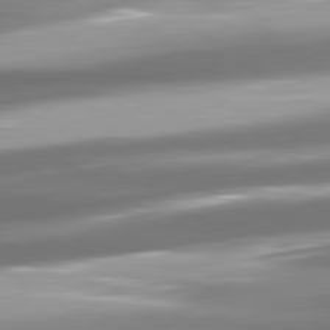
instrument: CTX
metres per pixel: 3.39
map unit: lApd
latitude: 81.2915
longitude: -142.9514
